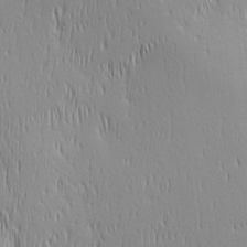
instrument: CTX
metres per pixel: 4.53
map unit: Ave
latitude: 2.9324
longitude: -114.0633
